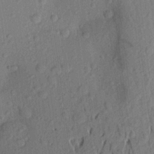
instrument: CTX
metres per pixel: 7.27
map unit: Aa
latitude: 23.1970
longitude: -146.7625
